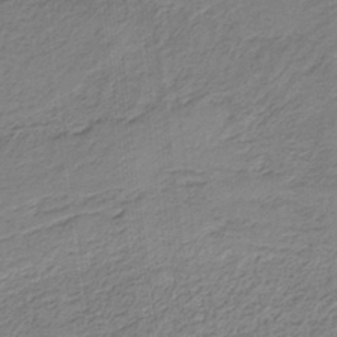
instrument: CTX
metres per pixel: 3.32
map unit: HNb
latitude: -35.3699
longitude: 57.7855
